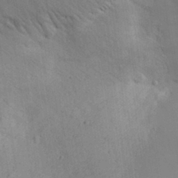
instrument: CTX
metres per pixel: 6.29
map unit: Aa
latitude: 30.3657
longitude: -144.7813
